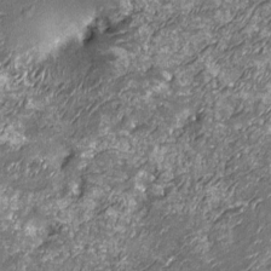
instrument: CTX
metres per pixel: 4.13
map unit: Nhu
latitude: -13.8045
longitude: -22.9514
